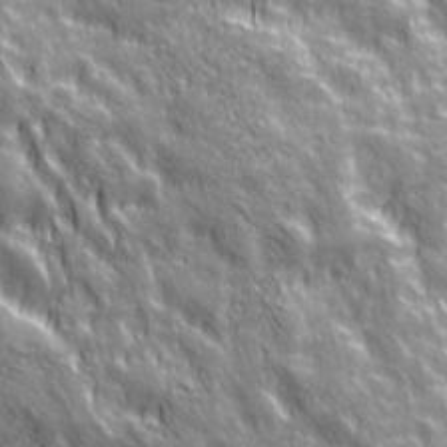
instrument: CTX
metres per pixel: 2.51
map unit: Ave
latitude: 20.6869
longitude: -134.6490
